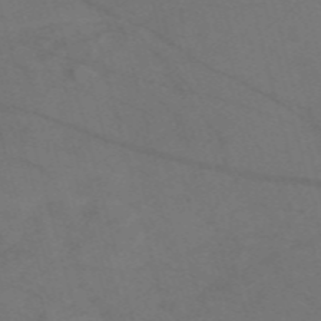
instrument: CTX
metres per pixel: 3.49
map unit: Nve
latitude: -58.8596
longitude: 51.3699
